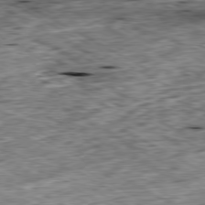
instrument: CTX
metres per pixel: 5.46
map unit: Ap
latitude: -80.5952
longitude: -88.1200
